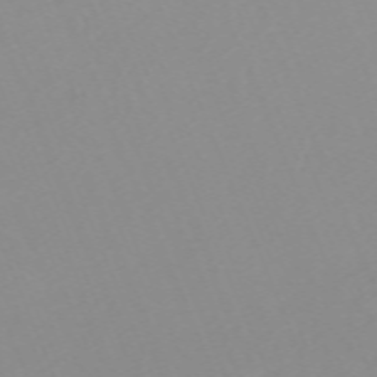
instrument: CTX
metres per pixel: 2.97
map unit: Nhu
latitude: -67.7666
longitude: 38.2551
